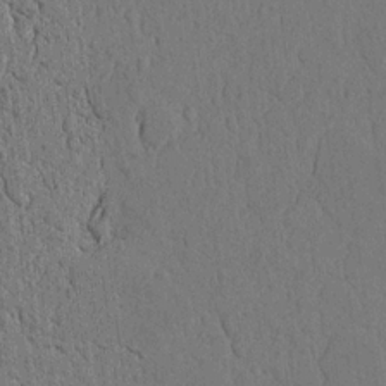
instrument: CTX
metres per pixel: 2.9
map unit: Nhu
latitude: 20.2523
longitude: -75.8961
